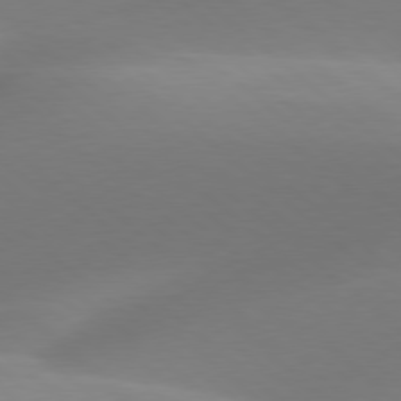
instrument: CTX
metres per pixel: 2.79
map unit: lApd
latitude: 78.2145
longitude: -51.3292
